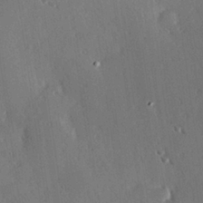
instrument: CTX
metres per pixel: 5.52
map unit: Hve
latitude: 25.2348
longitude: -92.9513
